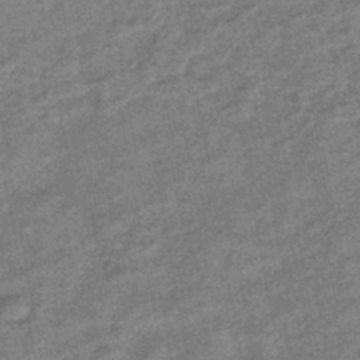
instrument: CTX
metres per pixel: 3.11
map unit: eHb
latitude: -42.6518
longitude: 82.6329
